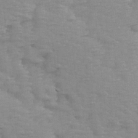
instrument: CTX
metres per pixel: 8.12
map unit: Ave
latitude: 14.0633
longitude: -105.1026
